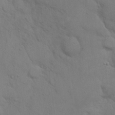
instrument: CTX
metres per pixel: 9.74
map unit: eHh
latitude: 17.6694
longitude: -63.1026
